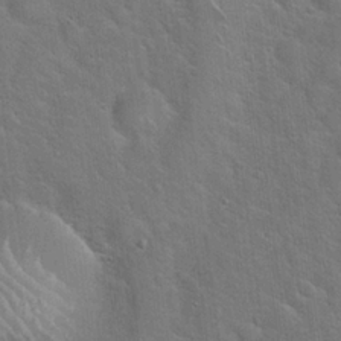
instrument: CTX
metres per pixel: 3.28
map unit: Hto
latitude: 19.9906
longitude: -51.4993
